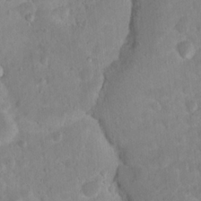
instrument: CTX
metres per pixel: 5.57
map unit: Nhu
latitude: 16.5546
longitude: -30.7058
